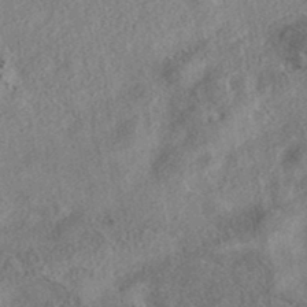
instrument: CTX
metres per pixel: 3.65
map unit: eAb
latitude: 37.3671
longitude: 113.1053
